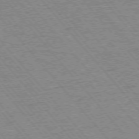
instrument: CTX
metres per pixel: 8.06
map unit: Ap
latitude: -75.8423
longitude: -86.8191
